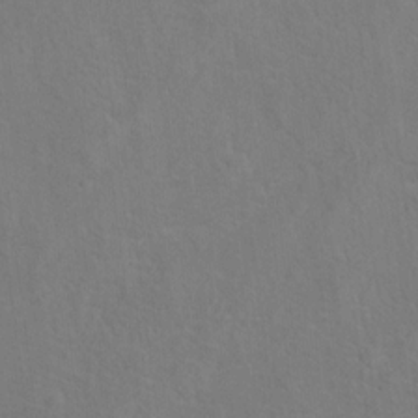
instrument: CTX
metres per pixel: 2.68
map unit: Ht
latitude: 13.1403
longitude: -40.7435
